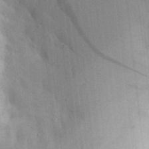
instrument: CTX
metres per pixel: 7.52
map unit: Aa
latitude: 25.5371
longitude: -149.6127
